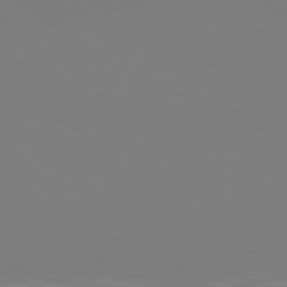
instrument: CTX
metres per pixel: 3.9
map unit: Hpe
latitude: 77.2915
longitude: -171.9150
